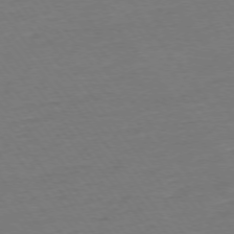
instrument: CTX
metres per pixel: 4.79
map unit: Ap
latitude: -75.1809
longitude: -83.6127
